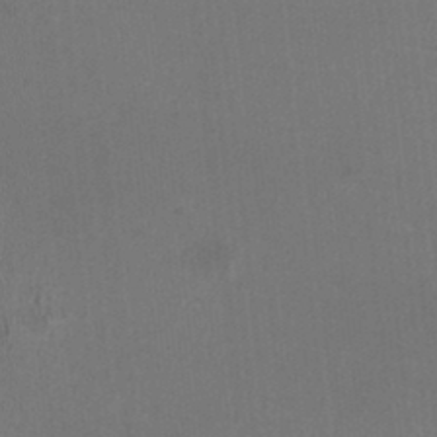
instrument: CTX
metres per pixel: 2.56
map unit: HNhu
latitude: -2.8407
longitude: -1.8205
